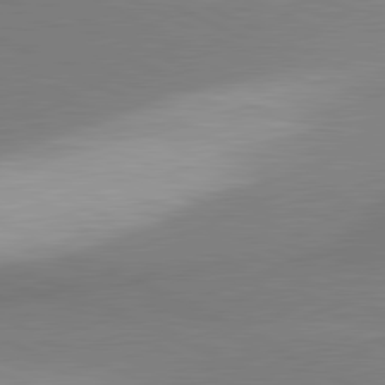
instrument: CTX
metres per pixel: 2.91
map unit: lApd
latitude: 81.3104
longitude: 167.2565
